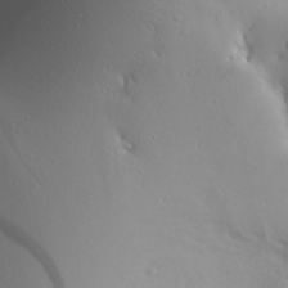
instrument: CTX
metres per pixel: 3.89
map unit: Aa
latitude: 29.5749
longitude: -133.4993
